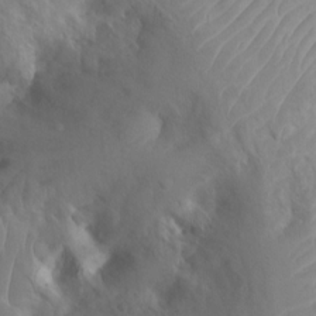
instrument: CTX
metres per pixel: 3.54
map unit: Ht
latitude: 3.0836
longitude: -26.5735
